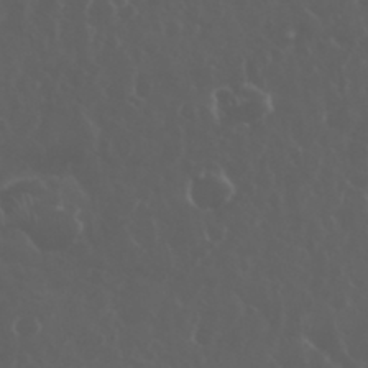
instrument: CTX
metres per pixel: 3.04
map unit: eHh
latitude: 34.3278
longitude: -59.6505
